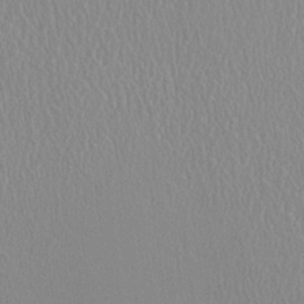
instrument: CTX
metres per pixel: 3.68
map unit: HNhu
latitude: -0.2362
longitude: -1.4048
